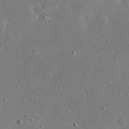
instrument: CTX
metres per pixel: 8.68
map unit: eHh
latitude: 21.8773
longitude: -68.7813
